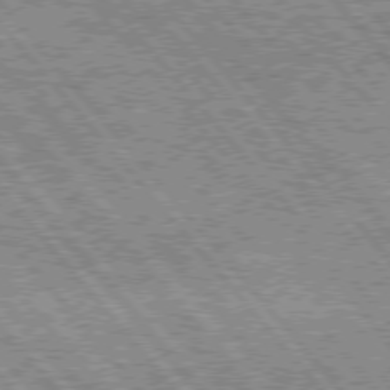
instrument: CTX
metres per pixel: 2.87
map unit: Hpe
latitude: 75.5749
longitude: -126.0444
